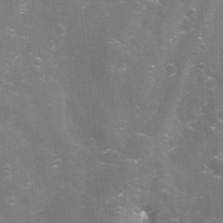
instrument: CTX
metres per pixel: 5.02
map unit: Aa
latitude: -8.9919
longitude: -72.0822
